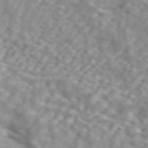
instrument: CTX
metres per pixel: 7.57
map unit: ANa
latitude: 44.8380
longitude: 21.8044
